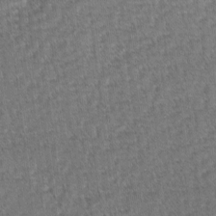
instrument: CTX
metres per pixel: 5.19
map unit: lAvf
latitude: -2.7274
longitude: -113.4993
